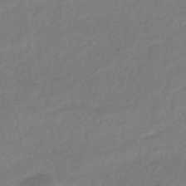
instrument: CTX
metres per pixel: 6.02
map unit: lHb
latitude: -37.5399
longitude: 72.1039
